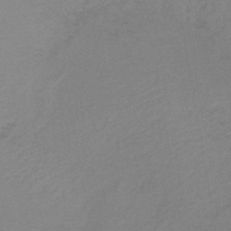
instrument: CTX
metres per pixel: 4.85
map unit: lHb
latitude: -37.4076
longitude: 58.3684
